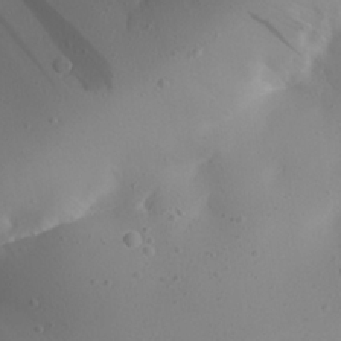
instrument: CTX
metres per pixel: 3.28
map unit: Aa
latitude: 25.8772
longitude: -144.3845
